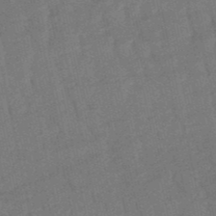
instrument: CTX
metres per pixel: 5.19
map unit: lHb
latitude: -49.6344
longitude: 78.5384
